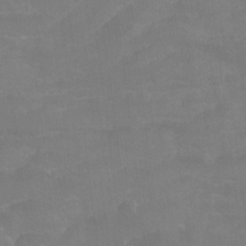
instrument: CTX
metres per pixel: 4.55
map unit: Hto
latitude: -7.9178
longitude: -41.2536
